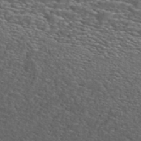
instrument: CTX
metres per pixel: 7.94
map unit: ANa
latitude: 44.3089
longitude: 23.6533
